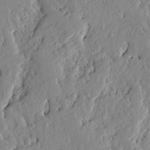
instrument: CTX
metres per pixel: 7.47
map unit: Ave
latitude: 13.2915
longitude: -133.9717
